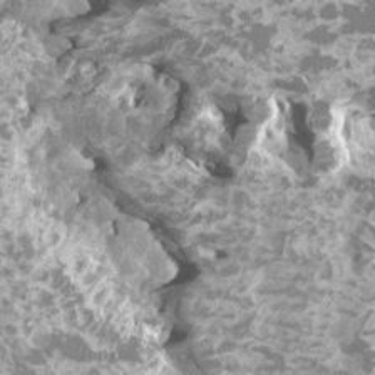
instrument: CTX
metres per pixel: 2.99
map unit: HNhu
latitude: 2.1955
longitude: 6.4629
